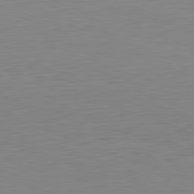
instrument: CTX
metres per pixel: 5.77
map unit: Hpe
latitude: -82.1039
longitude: 10.2173
